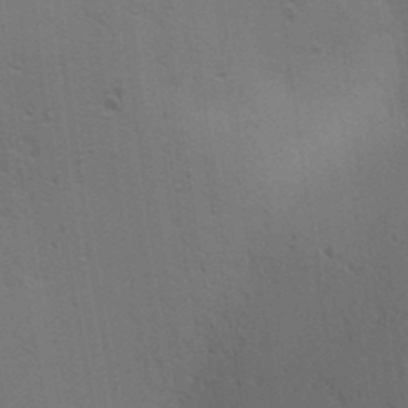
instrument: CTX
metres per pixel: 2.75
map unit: lAa
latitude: 12.6302
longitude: -108.2144
